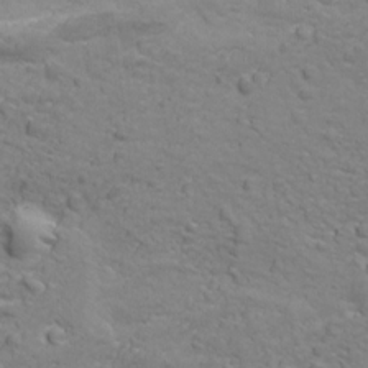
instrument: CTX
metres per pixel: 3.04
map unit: Ave
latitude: 18.3467
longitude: -132.8380
